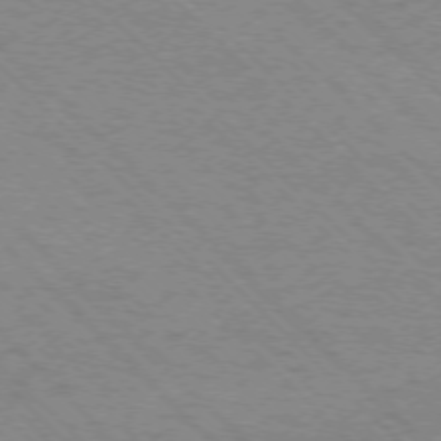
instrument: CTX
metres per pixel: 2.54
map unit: Ap
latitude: -75.4455
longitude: -79.8961
